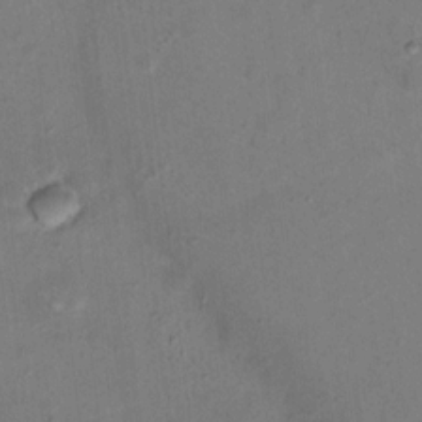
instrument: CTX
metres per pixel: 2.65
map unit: Nhu
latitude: 13.6316
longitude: -36.6869
